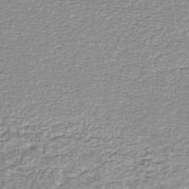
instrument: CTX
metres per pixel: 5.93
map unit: HNhu
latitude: -48.0094
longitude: 100.4817
